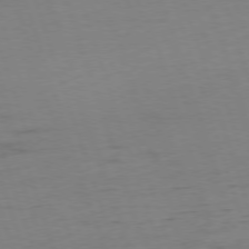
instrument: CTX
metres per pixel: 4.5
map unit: Ap
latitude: -75.8801
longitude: -73.2348
